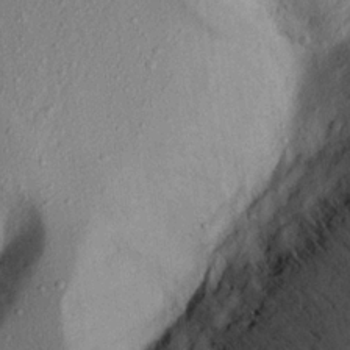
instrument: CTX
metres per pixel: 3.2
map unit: Aa
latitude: 20.1767
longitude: -143.2915
